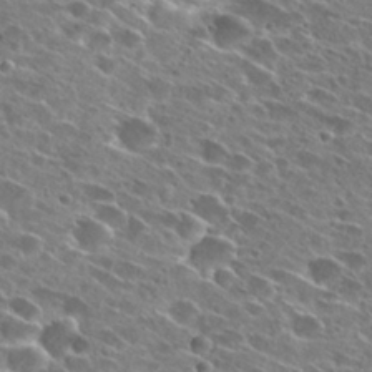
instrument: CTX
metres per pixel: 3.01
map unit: Hto
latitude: 27.1781
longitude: -43.4427
